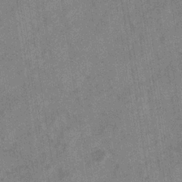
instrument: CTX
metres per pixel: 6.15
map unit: eHb
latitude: -35.6533
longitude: 76.7841
